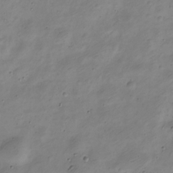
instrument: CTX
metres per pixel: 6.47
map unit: Nve
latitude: -23.3321
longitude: 106.7086
